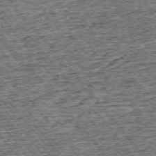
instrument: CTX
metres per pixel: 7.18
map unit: Ap
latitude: -75.3321
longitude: -91.2915
